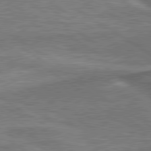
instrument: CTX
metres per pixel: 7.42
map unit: lApd
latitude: 79.9528
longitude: 172.7463
